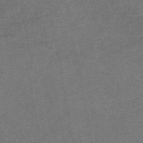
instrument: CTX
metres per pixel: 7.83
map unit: eAb
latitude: 47.7072
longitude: 104.5762
